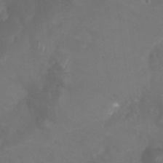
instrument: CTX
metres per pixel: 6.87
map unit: Nhu
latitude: 28.6112
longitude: -56.6301
